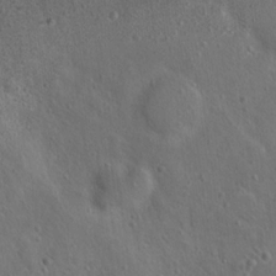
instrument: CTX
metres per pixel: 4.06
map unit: Nhu
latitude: 18.3845
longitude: -29.5182
